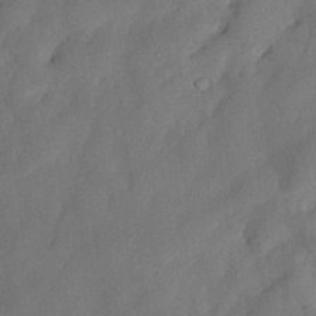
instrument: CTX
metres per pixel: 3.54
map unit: Nhu
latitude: 25.6882
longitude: -73.3293
